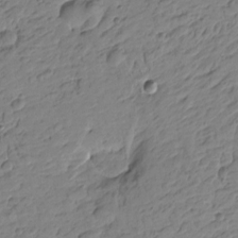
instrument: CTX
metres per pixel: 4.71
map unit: Htu
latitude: -0.7841
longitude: -175.4238
